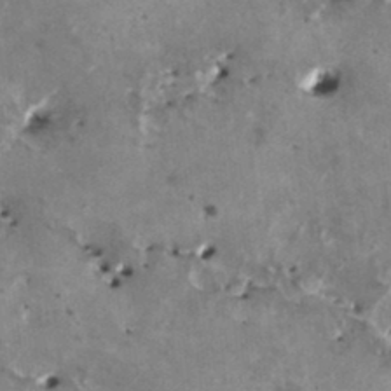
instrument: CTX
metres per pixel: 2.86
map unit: HNhu
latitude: 1.7449
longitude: 5.8044
